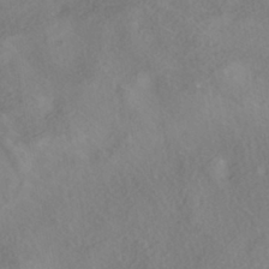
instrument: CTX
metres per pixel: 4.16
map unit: HNhu
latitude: -40.1983
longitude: 100.8219
